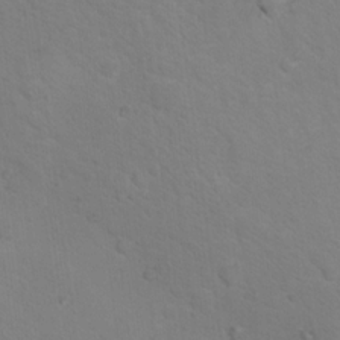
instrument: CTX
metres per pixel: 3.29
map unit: Nhu
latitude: 16.7624
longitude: -33.4049
